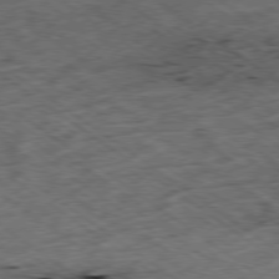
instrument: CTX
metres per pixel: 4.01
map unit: Ap
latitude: -79.1620
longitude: -52.1578
